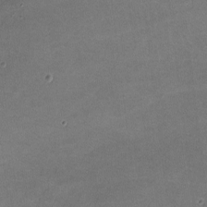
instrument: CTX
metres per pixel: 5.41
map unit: lHvf
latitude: -10.7274
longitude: -102.9325
